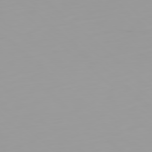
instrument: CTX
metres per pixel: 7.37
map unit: Ap
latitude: -79.4454
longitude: -69.1970
